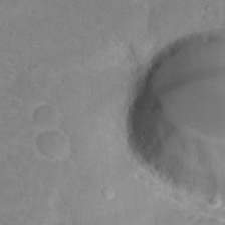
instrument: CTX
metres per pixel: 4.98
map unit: Hto
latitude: 16.2145
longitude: -37.4427
